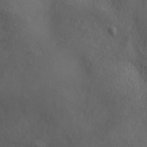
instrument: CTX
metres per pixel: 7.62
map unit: ANa
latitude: 35.6505
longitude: 14.6897
